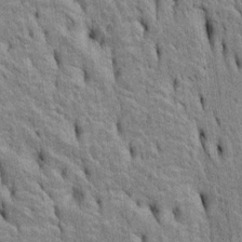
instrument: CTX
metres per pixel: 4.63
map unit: Htu
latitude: -5.0864
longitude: 152.5195
